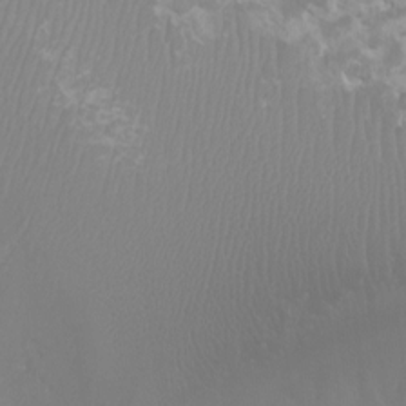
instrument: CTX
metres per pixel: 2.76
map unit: Ht
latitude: -1.2187
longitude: -19.3859
